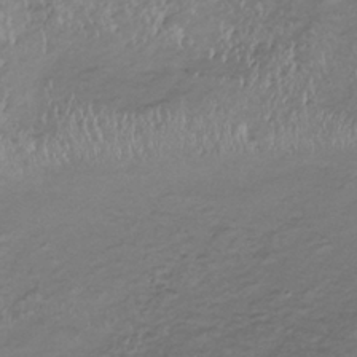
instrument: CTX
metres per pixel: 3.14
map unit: lHb
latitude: -34.8219
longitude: 67.8422
